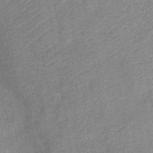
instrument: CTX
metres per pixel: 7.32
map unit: lHb
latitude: -36.7274
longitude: 73.7477
